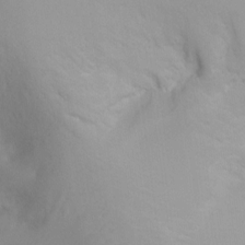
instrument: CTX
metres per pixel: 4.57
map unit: Ht
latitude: -0.5763
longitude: -18.5734
